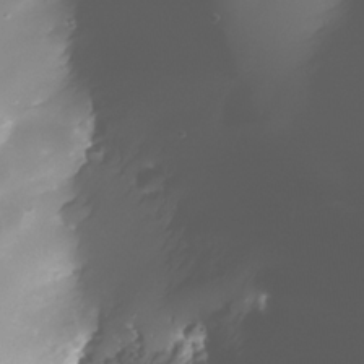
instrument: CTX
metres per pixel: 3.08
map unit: Nhe
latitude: -32.9353
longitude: -116.9892
